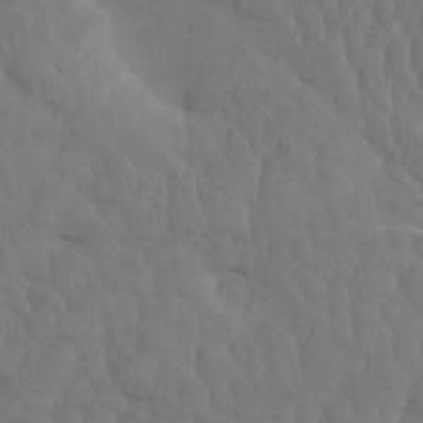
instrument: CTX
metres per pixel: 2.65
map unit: eHh
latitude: -1.0676
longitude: 14.8786
